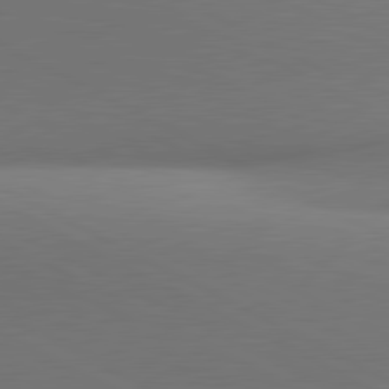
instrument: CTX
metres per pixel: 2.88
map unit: lApd
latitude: 81.1781
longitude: 135.4454
